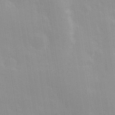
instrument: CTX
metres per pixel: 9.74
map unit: Hve
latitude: 30.5924
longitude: 149.9367
